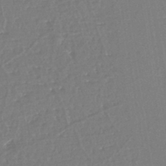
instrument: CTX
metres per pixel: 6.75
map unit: eHh
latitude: -45.0675
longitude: -28.9513
